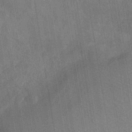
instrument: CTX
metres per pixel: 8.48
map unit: eHh
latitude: -39.5210
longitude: -26.5357
